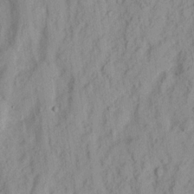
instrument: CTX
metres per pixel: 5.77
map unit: Nhu
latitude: 15.8395
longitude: -73.6694
